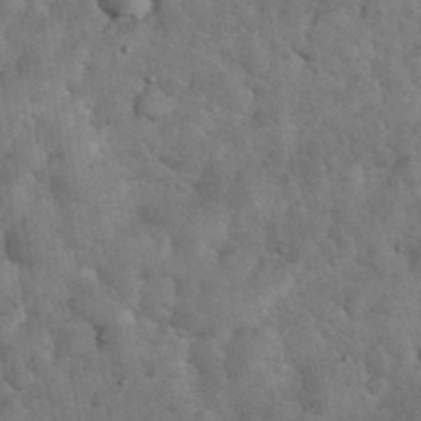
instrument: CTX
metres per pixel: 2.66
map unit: eHh
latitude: 34.3467
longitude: -68.1200
